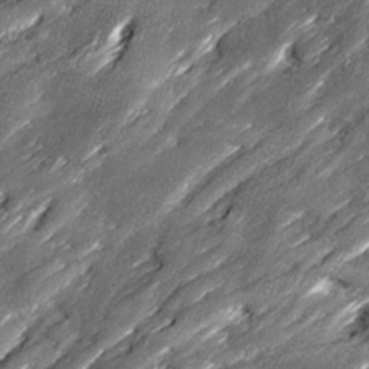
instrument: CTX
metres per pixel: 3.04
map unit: Ave
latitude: 16.5735
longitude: -136.8380
